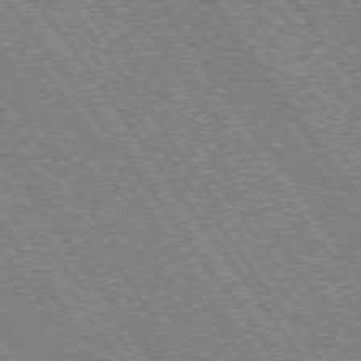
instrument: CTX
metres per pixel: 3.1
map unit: Hpe
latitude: 73.6694
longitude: -142.5357
